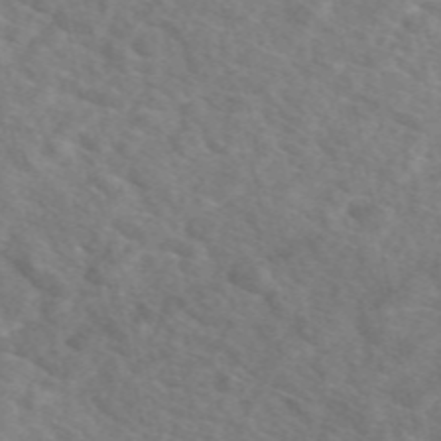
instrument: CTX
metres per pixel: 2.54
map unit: eAb
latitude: 49.8961
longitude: 117.4832
